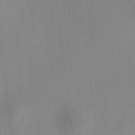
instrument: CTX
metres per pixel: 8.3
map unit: HNhu
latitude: 8.6302
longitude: 13.6155
